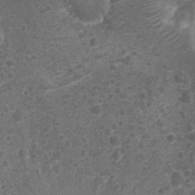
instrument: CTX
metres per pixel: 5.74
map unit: Nhu
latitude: 2.2522
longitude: -15.5938
